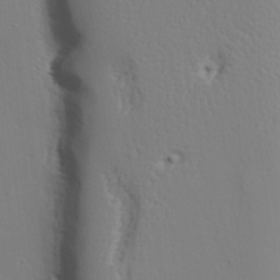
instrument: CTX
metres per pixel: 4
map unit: lAvf
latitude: 27.4049
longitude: -108.3845
